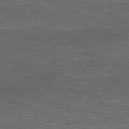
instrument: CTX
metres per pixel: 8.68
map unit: Ap
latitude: -78.1228
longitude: -72.6113
